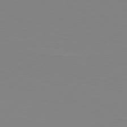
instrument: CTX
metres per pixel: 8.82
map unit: Hpe
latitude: 78.1767
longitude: -126.9325
